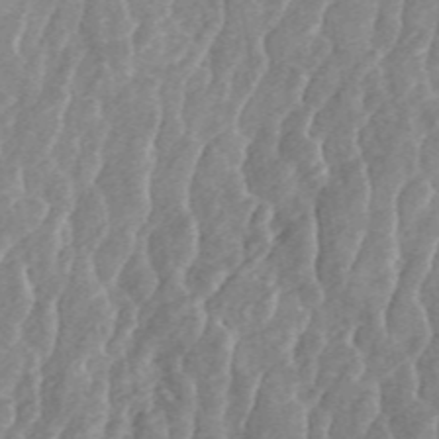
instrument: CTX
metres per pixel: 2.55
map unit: ANa
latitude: 46.2523
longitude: 29.2754
